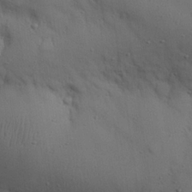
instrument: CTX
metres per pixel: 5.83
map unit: eHh
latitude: 25.9906
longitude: -75.4804
